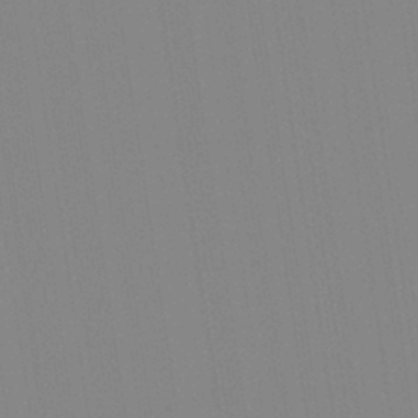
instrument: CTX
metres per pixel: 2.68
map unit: Aa
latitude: 32.7246
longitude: -142.7435
